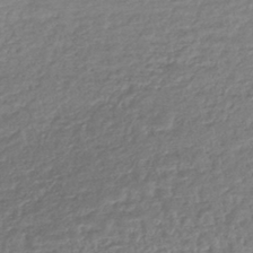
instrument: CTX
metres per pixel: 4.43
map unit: lHb
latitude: -42.6707
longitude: 69.1809
